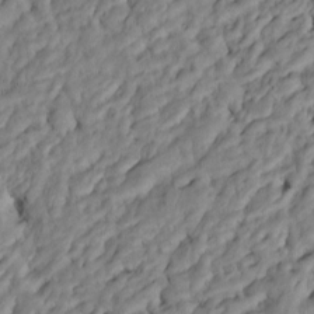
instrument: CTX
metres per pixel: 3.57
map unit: Htu
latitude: -8.4251
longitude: 145.5777
